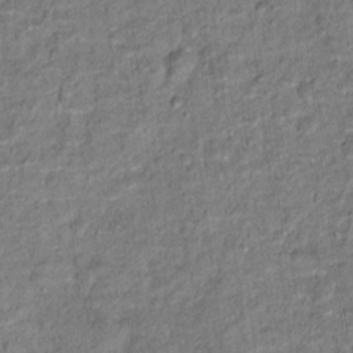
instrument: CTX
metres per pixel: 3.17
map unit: Hto
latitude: 15.1215
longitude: -38.3656
